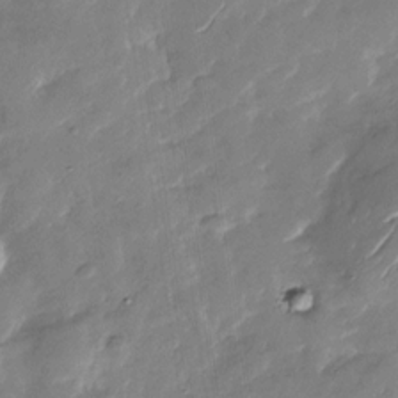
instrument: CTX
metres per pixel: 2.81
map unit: Nhu
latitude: -28.7841
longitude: -73.5560
